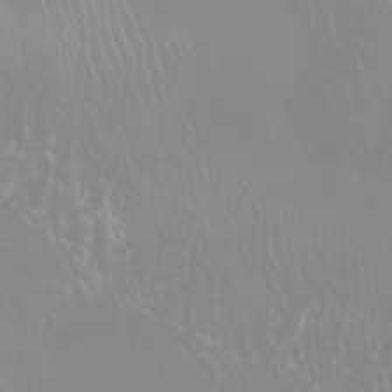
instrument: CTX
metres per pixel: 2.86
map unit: Htu
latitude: -16.1606
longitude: -46.7247
